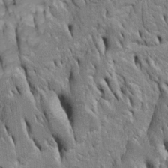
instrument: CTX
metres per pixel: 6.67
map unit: Htu
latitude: -4.3117
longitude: 150.6896
